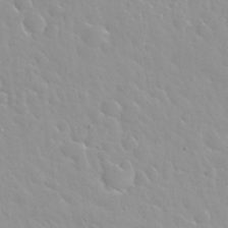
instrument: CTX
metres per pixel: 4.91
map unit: Nhu
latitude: 29.9528
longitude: -55.6505
